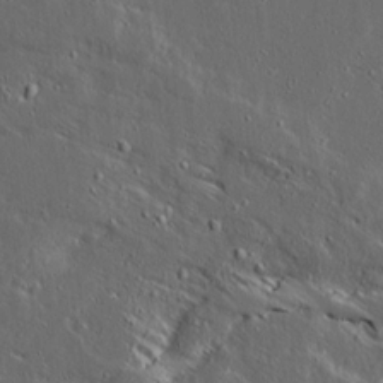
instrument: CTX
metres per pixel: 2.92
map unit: Ave
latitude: 14.6491
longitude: -138.3467
